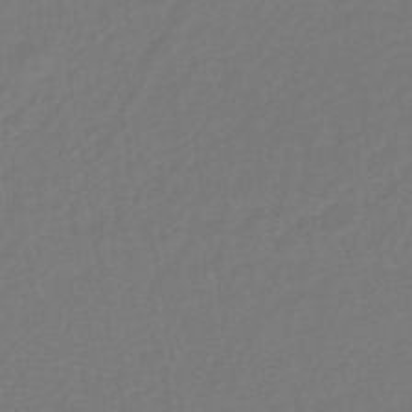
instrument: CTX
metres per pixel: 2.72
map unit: lHb
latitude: -38.5952
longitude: 62.7652
